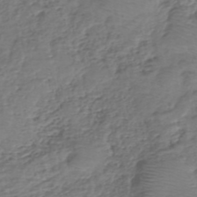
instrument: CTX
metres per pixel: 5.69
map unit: eHh
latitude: -39.9367
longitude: -29.3481
